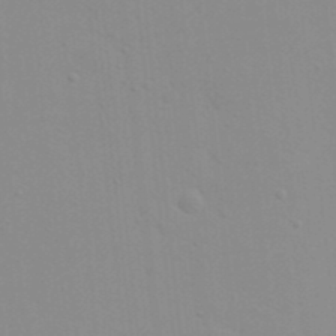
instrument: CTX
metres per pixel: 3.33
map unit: eHh
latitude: 21.1214
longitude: -64.4034
